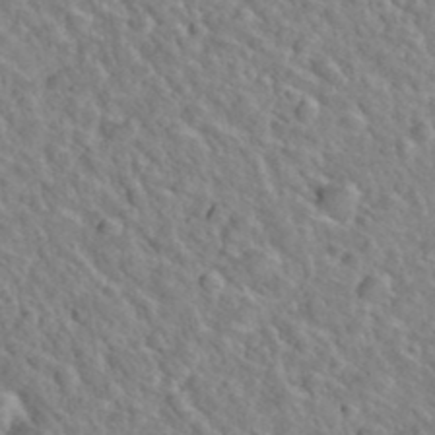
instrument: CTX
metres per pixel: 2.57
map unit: Hto
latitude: 35.9717
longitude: -49.6316
